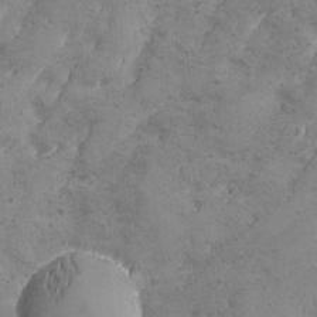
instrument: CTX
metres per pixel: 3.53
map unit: Ave
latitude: -8.0661
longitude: -118.8380
